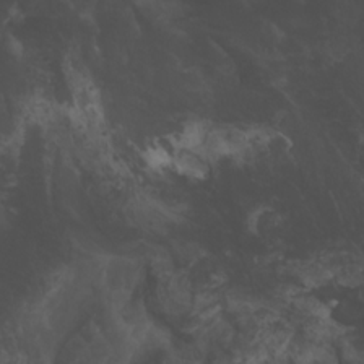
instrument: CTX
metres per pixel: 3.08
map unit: Htu
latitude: -6.7841
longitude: -68.1389
